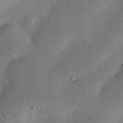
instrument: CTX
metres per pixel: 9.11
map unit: eHh
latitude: 24.7057
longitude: -69.2537
